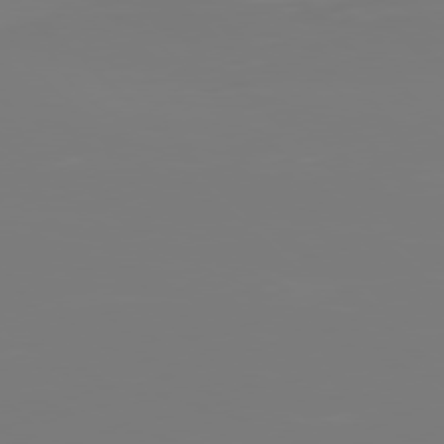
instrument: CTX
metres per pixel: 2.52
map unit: Hpe
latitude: 77.6316
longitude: -134.6490
